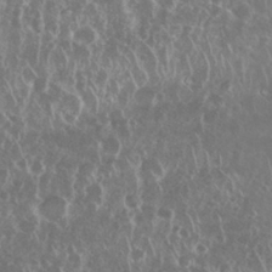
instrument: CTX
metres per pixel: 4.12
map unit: Nhu
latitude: 28.7435
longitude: -63.3104
